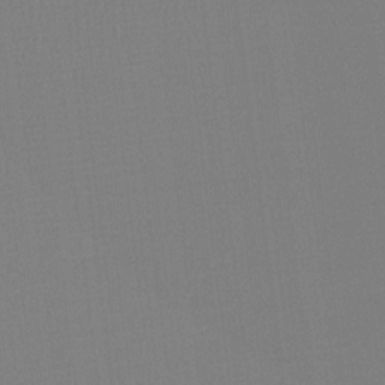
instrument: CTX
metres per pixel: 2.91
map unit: Htu
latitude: -12.9542
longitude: -48.9325
